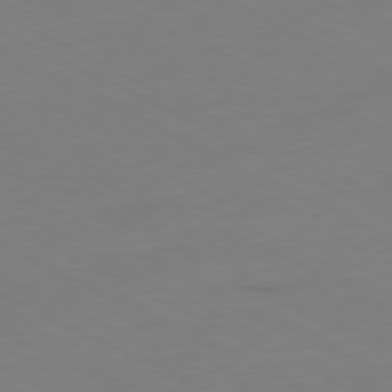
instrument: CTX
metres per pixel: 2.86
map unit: Ap
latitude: -80.9542
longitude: -94.6680
